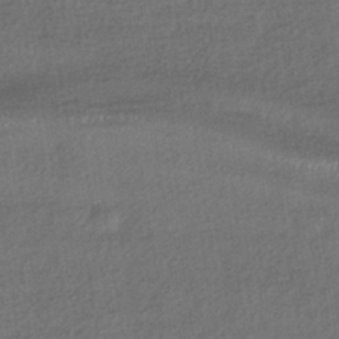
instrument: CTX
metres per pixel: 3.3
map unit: HNhu
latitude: -42.2739
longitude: 96.2362
